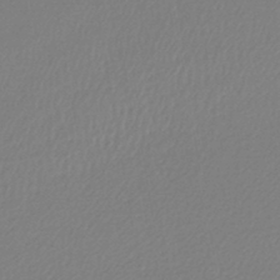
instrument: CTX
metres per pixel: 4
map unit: lHb
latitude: -44.4629
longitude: 65.0298
